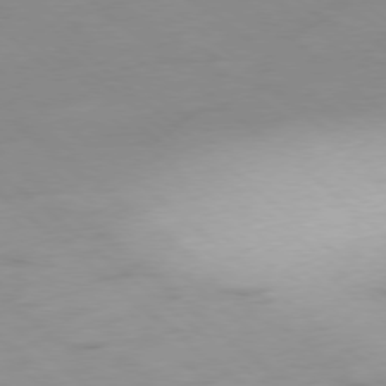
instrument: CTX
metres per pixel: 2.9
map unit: Hpe
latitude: -78.5573
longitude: -17.5749
